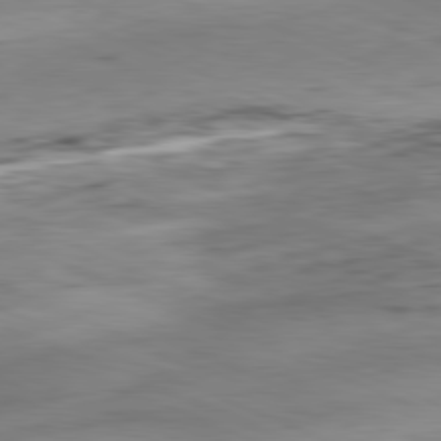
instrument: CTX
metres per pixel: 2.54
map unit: Ap
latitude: -81.8045
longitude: -81.5560
